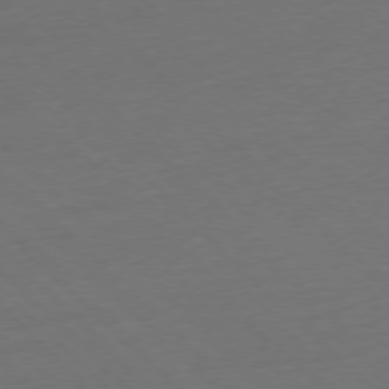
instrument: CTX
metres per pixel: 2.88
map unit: Ap
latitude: -77.4076
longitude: -92.3656
